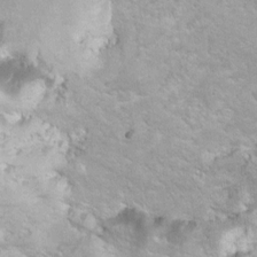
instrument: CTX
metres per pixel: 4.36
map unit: Hto
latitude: 7.7261
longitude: -30.6491
